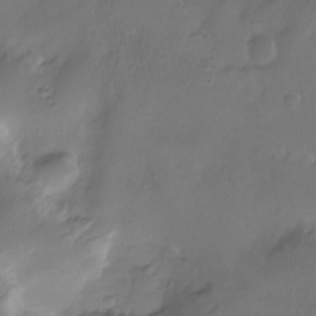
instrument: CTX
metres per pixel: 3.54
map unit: Nhu
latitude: -12.6896
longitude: -40.8757
